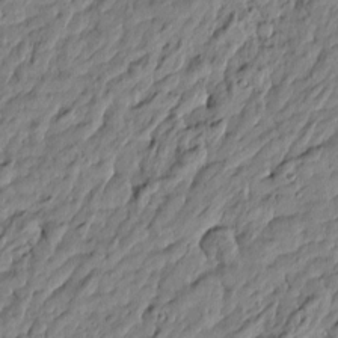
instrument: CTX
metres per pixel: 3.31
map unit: Htu
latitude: -5.5966
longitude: 177.6911
